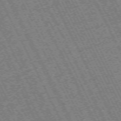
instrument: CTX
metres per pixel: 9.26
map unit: Hpe
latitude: -71.5588
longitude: 10.2740
